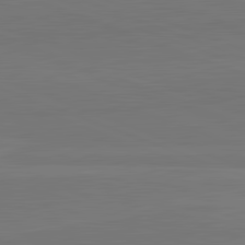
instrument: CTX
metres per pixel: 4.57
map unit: lApd
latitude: 82.4223
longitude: 165.0676
